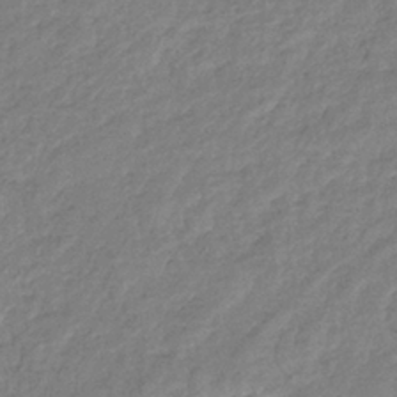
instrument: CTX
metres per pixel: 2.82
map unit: eHb
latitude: -38.5574
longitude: 81.0676
